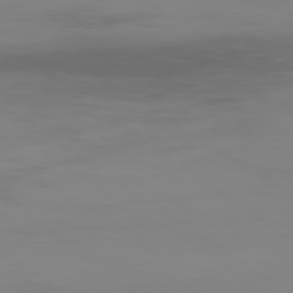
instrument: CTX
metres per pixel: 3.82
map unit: Ap
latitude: -79.1053
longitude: -78.7247
